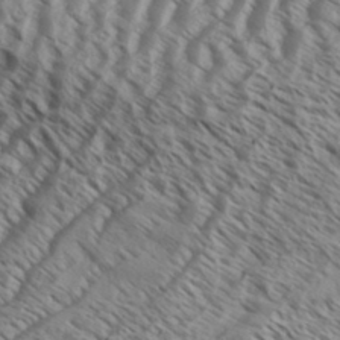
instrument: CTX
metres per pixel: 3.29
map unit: Aa
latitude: 33.1025
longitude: -138.2711
